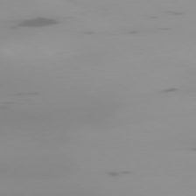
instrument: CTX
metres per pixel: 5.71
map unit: Ap
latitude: -78.0472
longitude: -65.0080
